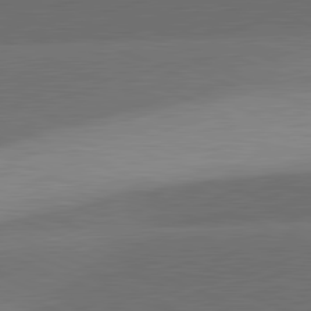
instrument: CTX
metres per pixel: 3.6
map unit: lApd
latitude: 81.5560
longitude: 137.2187
